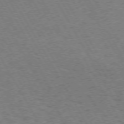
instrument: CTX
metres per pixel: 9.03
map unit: Hpe
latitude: 72.7436
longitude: -128.7435
